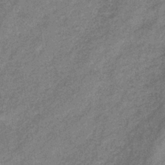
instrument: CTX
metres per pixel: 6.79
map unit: eHb
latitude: -39.1053
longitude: 80.0661
